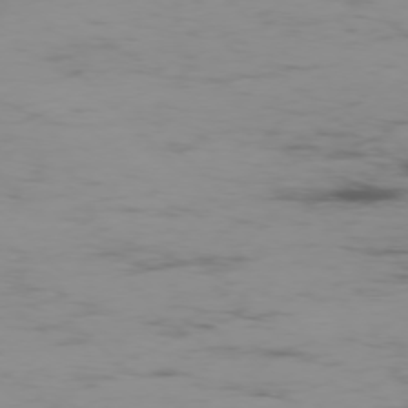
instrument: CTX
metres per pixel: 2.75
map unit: Ap
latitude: -76.9920
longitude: -82.2522
